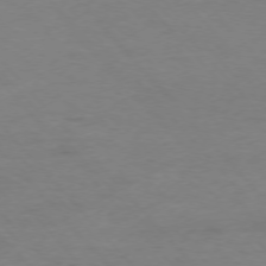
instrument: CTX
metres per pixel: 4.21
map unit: Ap
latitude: -76.4629
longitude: -83.4615
